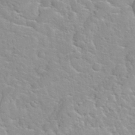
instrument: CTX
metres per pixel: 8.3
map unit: Hto
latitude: 35.5371
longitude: -51.6693
